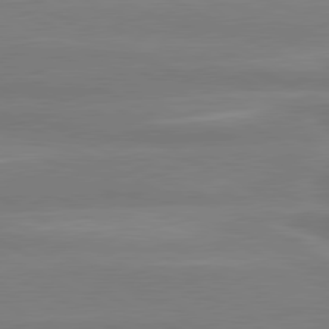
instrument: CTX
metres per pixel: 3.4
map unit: lApd
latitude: 80.7246
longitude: -135.6694
